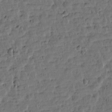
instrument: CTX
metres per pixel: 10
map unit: Htu
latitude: 2.4034
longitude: -178.8002
